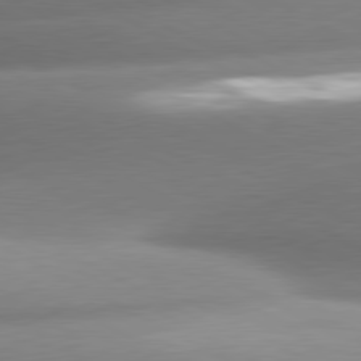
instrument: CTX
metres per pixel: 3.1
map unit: lApd
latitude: 80.4412
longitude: -158.8569
